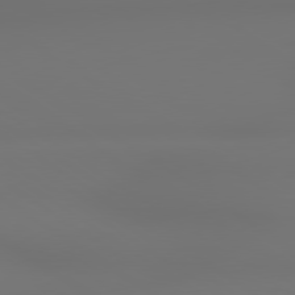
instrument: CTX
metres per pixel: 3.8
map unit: lApd
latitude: 79.2159
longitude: -137.8017
